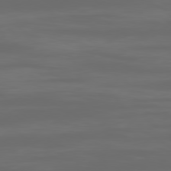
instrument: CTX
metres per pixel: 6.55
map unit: Ap
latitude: -80.2362
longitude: -93.9717
